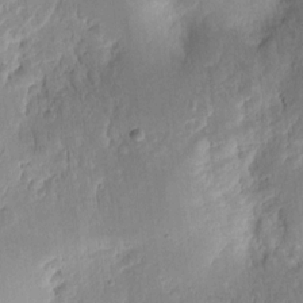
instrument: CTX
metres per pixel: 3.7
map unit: eHh
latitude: 9.6316
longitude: -71.3481
